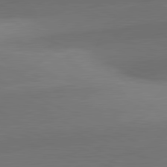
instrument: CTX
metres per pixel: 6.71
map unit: lApd
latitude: 81.8394
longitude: 132.0283
